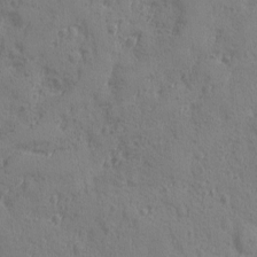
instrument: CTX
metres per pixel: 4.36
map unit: Ave
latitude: -8.6707
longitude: -119.0458
